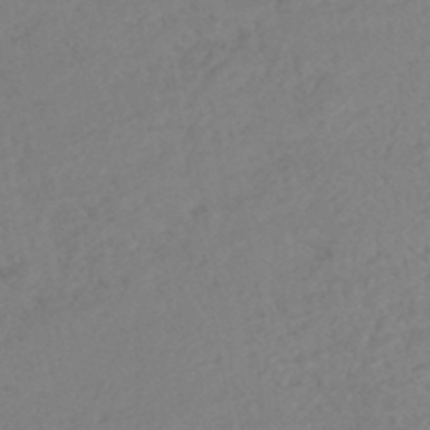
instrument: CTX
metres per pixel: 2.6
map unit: HNhu
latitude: -45.5399
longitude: 107.2943
